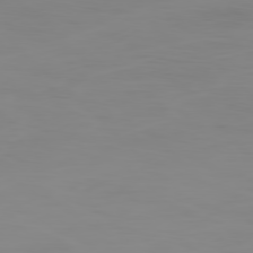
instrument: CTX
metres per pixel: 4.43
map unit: Ap
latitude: -79.0486
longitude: -69.4238
